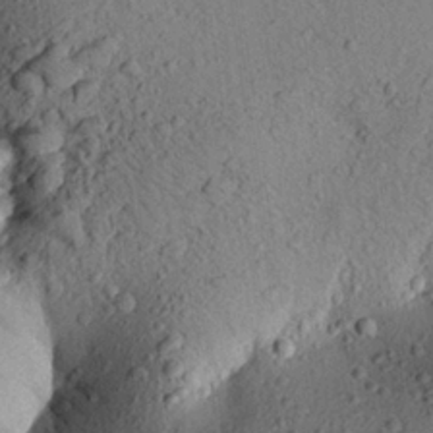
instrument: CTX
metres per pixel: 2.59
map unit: Aa
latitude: 24.1577
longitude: -148.2900
